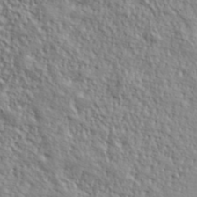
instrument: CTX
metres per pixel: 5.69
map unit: lHvf
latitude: 41.1214
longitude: -88.1200
